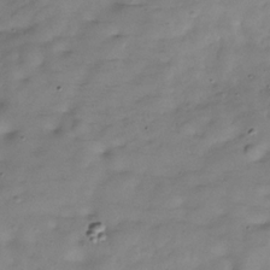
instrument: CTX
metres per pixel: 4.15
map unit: Hve
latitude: -30.6140
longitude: 91.3510
